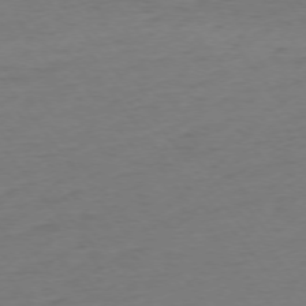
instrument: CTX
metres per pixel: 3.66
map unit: Ap
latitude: -75.2376
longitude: -71.2348
